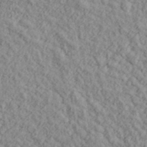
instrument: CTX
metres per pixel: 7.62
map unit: lHvf
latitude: 38.4223
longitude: -91.0270
